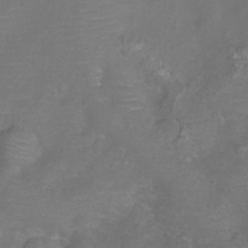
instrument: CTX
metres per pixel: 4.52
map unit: Ht
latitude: -5.8233
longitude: -19.5938
